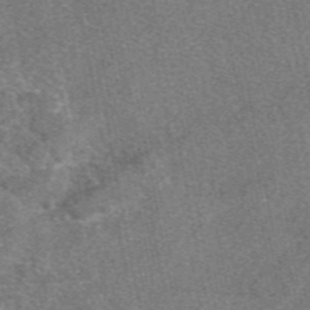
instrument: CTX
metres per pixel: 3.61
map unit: eAb
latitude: 48.2334
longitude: 108.3117
